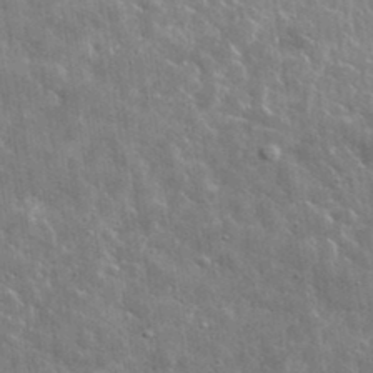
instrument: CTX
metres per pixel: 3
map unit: lHvf
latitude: 36.3656
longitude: -88.8569
